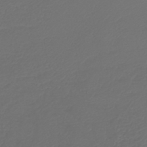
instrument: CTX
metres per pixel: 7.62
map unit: lHb
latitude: -43.4076
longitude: 77.0864
